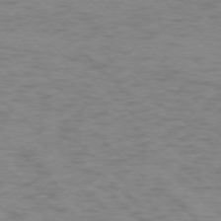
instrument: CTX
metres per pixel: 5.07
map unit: Ap
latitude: -76.5196
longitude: -77.7071
